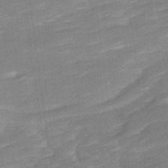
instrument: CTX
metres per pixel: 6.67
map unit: Ave
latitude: 17.2915
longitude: -136.4223
